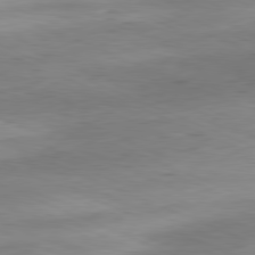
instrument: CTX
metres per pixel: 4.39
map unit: Ap
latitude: -81.7478
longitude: -81.0836
